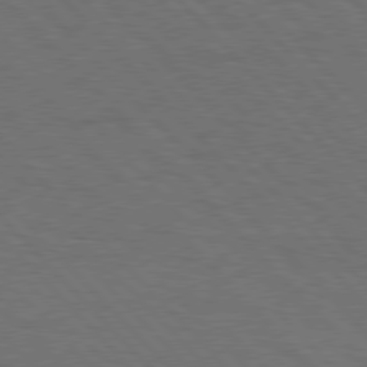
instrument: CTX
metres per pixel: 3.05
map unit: Hpe
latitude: 77.1592
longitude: -154.2711
